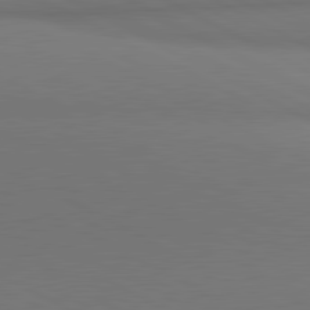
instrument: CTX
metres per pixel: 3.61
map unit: lApd
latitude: 81.2159
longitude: 146.5573
